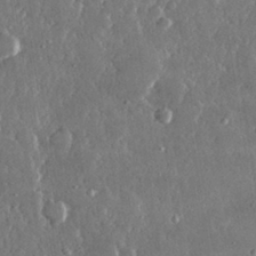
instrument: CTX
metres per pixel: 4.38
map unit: lHvf
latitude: 30.8569
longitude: -91.7639
